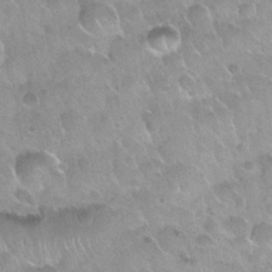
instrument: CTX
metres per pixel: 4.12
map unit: Nhu
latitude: 30.4223
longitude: -54.5546
